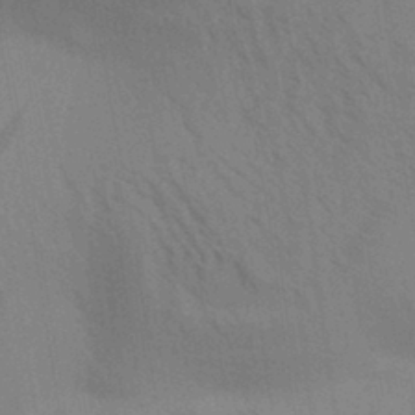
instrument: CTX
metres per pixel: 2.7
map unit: Aa
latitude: 30.8947
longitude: -139.2159
